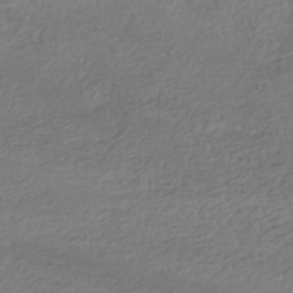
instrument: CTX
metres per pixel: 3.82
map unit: HNhu
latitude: -42.3495
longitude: 98.2172
